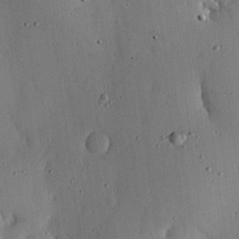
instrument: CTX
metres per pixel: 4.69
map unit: lHvf
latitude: 18.6490
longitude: -114.0822
